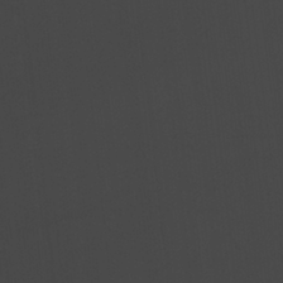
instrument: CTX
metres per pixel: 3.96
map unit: lHvf
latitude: 21.6505
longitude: 142.1227
